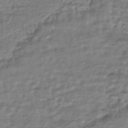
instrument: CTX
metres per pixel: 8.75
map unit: HNhu
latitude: -43.8233
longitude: 105.3698
